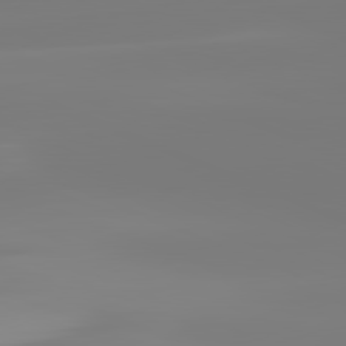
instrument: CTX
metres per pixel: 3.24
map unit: lApd
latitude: 81.7639
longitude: -150.2900
